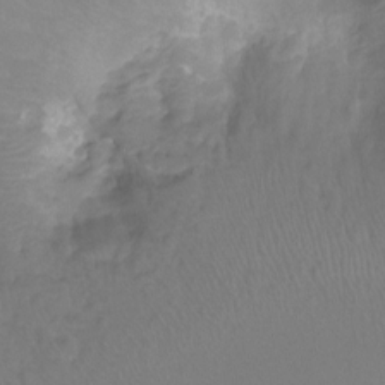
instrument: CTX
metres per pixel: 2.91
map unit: Nhu
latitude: -15.5022
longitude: -25.9717
